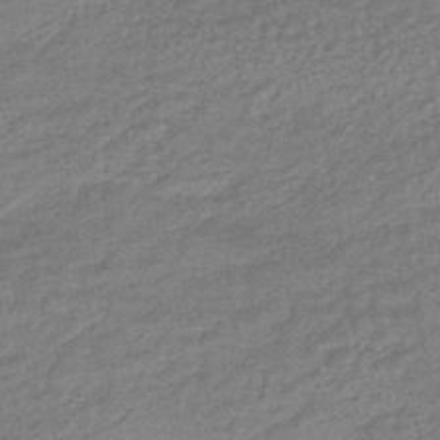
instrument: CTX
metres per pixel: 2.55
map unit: HNhu
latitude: -46.1794
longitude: 91.2754
